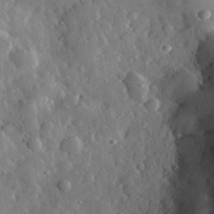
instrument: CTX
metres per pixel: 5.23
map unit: lHvf
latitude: 33.4615
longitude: -82.1955
